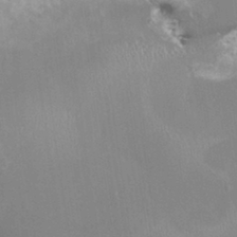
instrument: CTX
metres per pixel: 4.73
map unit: HNhu
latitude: -0.3685
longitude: 4.0661
